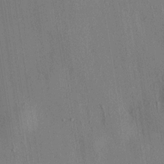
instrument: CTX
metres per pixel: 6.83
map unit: HNhu
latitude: 7.9528
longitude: 14.7652
